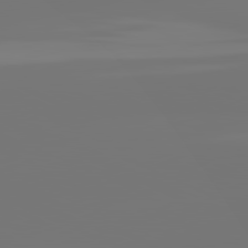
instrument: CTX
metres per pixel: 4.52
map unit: lApd
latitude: 81.1781
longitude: -152.6491
